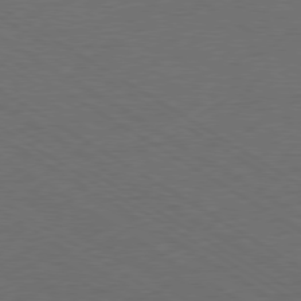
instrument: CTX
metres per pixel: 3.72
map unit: Ap
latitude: -79.7855
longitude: -52.2901
